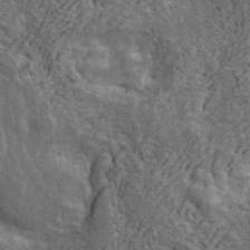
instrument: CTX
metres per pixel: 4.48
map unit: ANa
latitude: 42.6868
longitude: 16.4251
